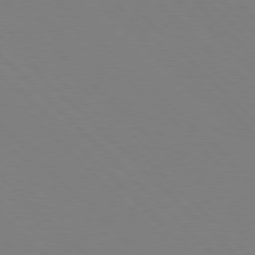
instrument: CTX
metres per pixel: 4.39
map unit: Hpe
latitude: 77.3103
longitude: -125.8772
